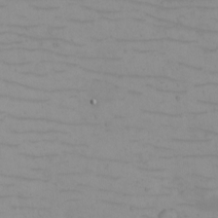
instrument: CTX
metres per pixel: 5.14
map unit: eHh
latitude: -5.1998
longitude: -80.8758
